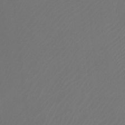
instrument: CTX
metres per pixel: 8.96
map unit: Ht
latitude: -9.8422
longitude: -33.5560
